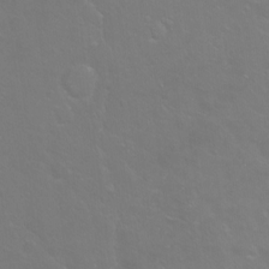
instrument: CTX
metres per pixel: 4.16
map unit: Hto
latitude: -4.4818
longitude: -35.1403
